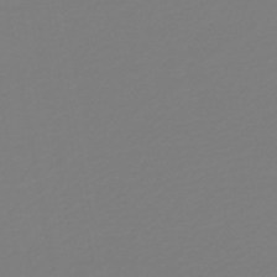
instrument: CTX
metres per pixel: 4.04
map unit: HNb
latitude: -46.3684
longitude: 55.2187
